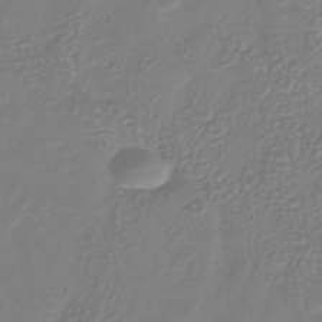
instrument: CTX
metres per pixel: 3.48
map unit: Nhu
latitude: -41.6722
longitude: -84.5168
